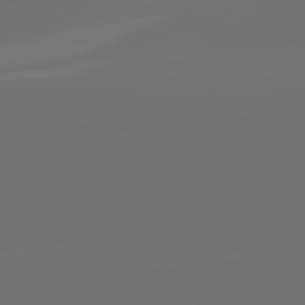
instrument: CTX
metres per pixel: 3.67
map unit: lApd
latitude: 82.1766
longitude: -153.4238
